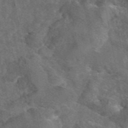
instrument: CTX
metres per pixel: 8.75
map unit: eAb
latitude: 46.5546
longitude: 112.0661
